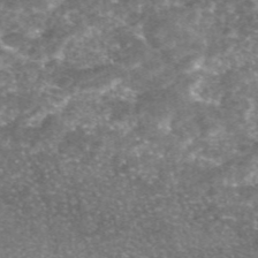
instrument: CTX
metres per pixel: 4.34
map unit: eAb
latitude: 46.5357
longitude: 123.5777
